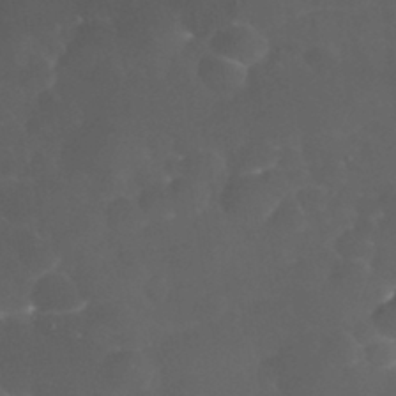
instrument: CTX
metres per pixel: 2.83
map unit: eHh
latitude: 32.0822
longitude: -63.1403
